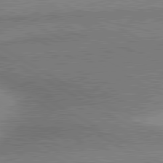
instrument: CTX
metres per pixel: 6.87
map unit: lApd
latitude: 80.7624
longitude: 164.1228
